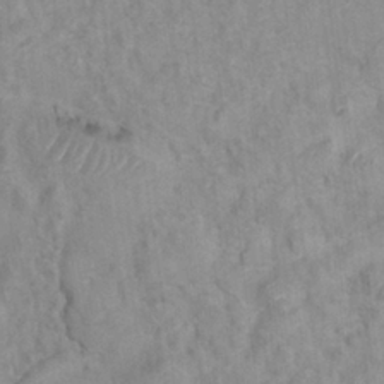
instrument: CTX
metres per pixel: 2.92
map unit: Hto
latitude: 7.8016
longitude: -34.4601
